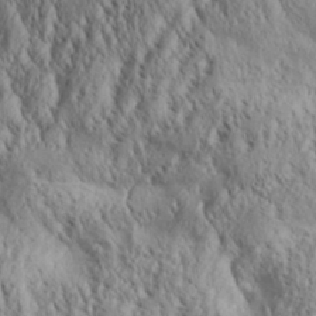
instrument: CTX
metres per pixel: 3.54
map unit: Aa
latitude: 30.5357
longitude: -137.7639
